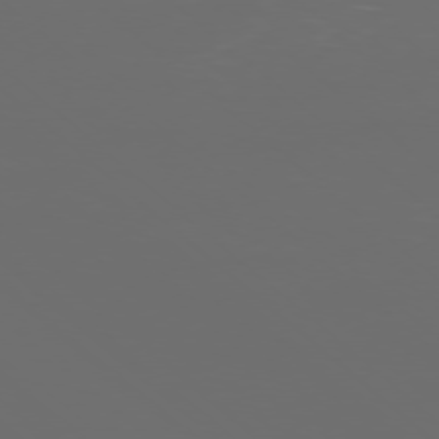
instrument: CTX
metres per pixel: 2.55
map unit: Ap
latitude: -77.4832
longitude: -81.1214
